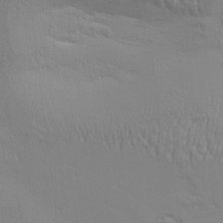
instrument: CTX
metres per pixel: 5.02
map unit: Aa
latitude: 9.4615
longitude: -130.3090
